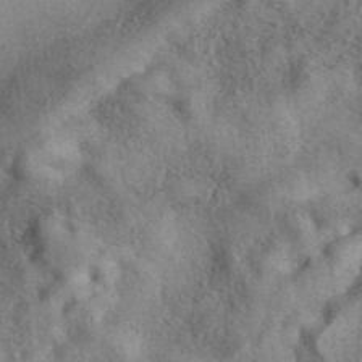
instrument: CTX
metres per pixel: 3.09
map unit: eAb
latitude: 40.5545
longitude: 107.8234
